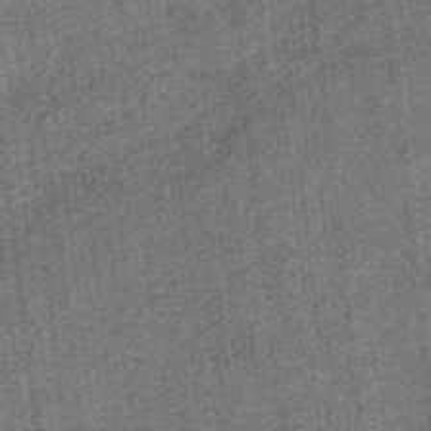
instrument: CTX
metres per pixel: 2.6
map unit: eHb
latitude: -35.3699
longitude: 79.2565
